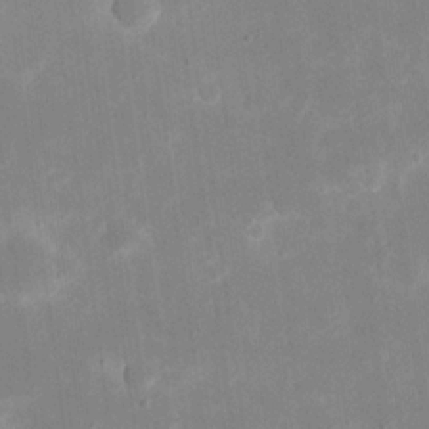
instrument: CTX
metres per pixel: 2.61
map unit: eHh
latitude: 19.9906
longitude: -69.8206
